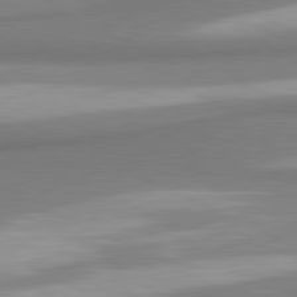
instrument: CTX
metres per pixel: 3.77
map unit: lApd
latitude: 81.2159
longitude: 166.8219
